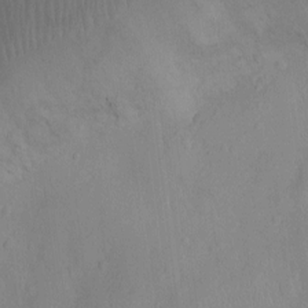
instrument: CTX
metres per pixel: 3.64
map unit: Ht
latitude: -8.7274
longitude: -21.6505
